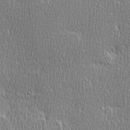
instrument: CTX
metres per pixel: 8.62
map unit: Ave
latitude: -0.8219
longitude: -114.8380
